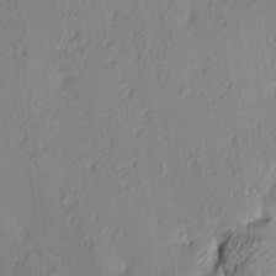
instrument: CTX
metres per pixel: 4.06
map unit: lAa
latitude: 4.2522
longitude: -115.8772
